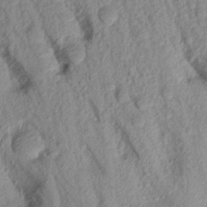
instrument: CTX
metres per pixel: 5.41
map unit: Aa
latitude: 17.5938
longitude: -146.8380
